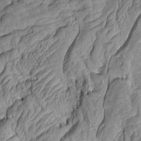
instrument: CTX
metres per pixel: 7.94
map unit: Aa
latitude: 7.1025
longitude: -128.9136
